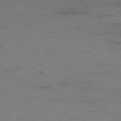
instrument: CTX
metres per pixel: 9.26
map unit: Hpe
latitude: -78.5195
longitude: 16.4818
